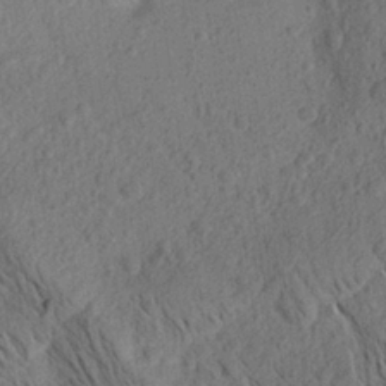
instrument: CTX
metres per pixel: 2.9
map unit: Aa
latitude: 26.8947
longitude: -143.7072
